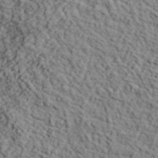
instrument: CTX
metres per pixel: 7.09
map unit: lHvf
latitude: 39.5749
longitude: -87.9528
